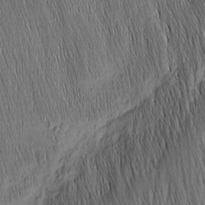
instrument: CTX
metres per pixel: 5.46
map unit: Nhu
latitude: -4.7085
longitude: -151.5938
